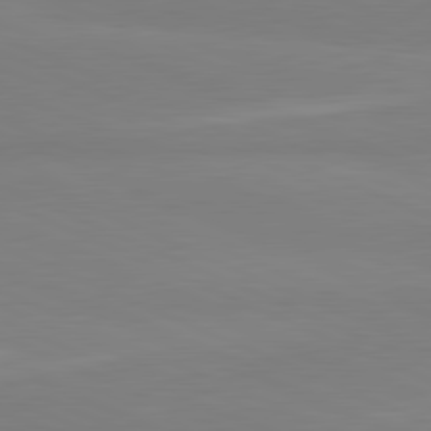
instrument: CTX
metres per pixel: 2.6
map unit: lApd
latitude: 81.6694
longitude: 177.8045
